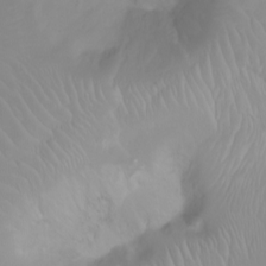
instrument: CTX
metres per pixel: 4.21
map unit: Ht
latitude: -1.2565
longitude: -61.3104
